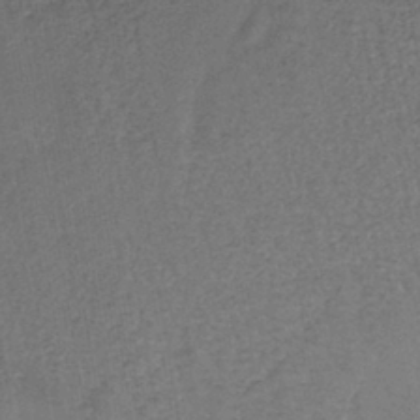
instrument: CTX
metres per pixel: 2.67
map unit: lHb
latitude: -39.6911
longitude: 61.7100
